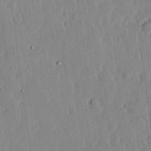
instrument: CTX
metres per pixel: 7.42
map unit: lHvf
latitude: 17.6694
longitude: -115.9906
